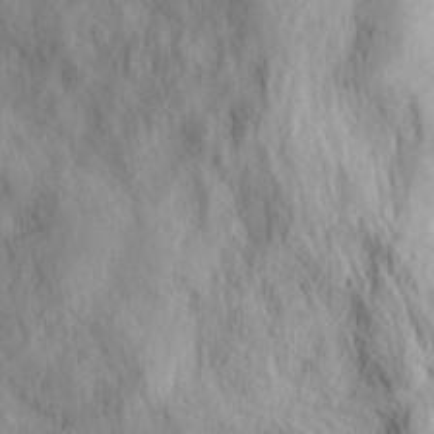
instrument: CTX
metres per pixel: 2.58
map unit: lHvf
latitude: 14.8947
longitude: 178.5196
